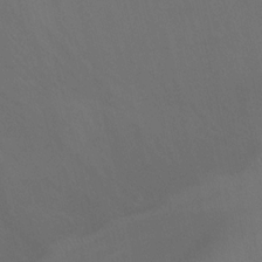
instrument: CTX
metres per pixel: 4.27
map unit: Nhu
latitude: -15.4266
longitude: -49.9339
